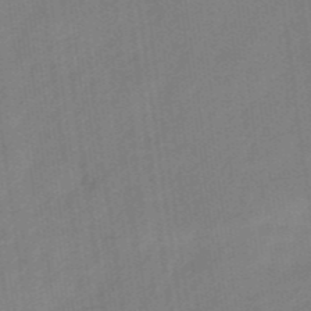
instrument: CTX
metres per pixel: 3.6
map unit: eHb
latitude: -46.4251
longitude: 87.1620
